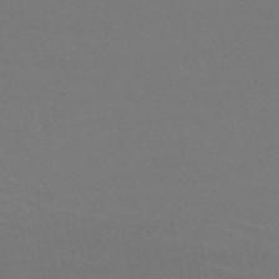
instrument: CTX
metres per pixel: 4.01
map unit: HNb
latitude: -49.9367
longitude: -43.2159
